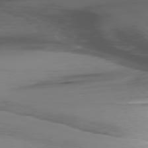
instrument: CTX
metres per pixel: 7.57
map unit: Ap
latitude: -77.0675
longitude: -65.7450
